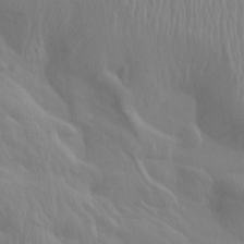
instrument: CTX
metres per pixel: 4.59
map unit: Nhu
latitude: -8.6896
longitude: -79.2726
